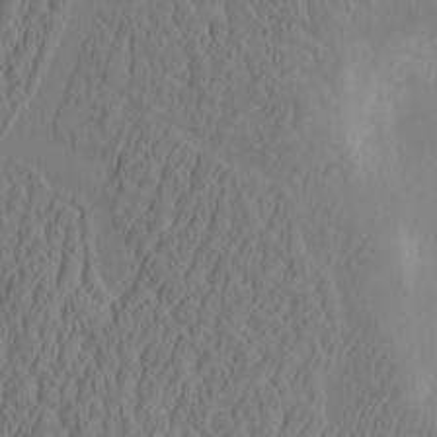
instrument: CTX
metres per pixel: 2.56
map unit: eHh
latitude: -2.6140
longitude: 16.1039
